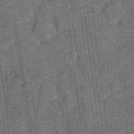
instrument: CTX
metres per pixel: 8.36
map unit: Nhu
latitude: -14.1039
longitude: -23.9717
